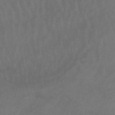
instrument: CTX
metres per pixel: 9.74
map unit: lHb
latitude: -45.4643
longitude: 67.5777
